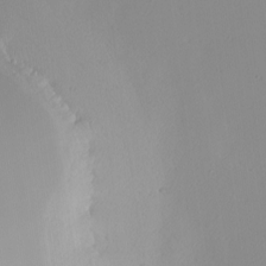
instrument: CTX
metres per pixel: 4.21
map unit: Nhu
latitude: -0.4062
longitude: -78.6302
